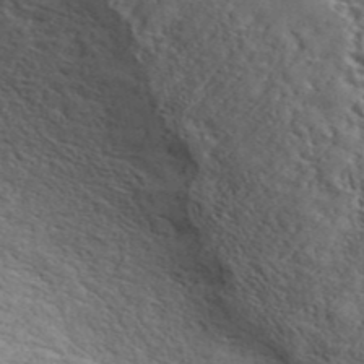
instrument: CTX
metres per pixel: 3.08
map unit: ANa
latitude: 42.6302
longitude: 50.9541
